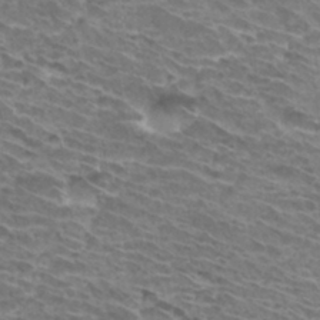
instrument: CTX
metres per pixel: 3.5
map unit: Hto
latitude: 32.7057
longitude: -42.0633
